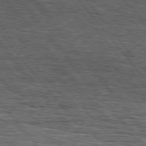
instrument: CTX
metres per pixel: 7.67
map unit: lApd
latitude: 75.9339
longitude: -86.3089
